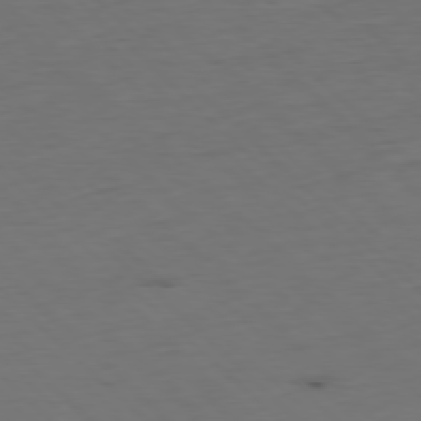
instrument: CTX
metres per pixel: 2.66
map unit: Ap
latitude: -78.3117
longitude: -62.0444
